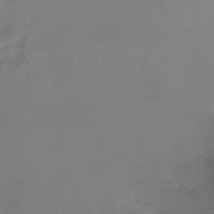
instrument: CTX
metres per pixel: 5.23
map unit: Ht
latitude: -6.9352
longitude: -31.9528
